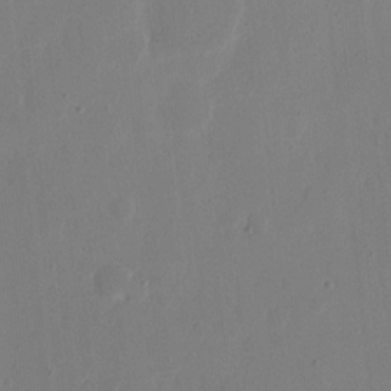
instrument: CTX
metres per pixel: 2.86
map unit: eHh
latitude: 9.8017
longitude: -67.9150
